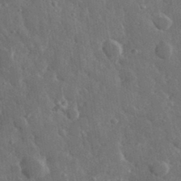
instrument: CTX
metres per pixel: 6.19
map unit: lHvf
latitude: 33.1592
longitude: -85.8961
